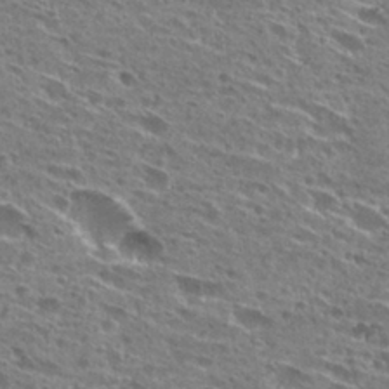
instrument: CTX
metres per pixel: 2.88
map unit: Hto
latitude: 27.1403
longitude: -45.6505
